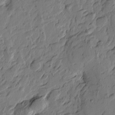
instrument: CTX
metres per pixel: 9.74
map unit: Htu
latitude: -3.5588
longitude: -178.0255
